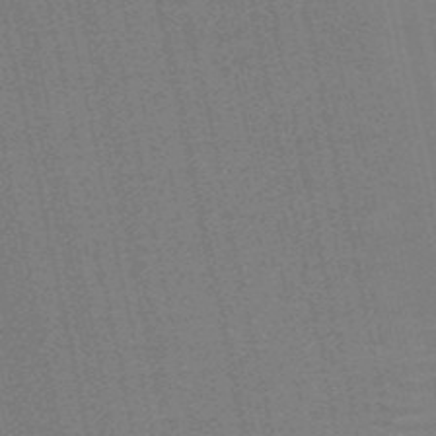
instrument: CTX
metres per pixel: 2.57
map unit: HNb
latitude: -52.5951
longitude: -47.5938
